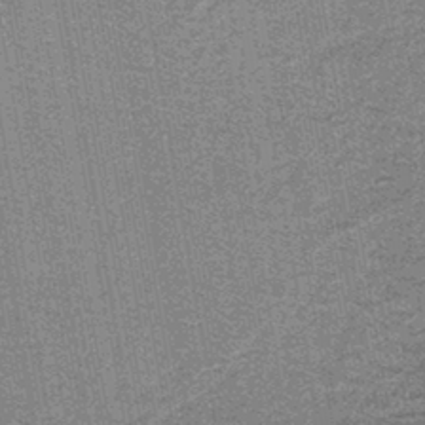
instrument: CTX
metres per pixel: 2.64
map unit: lHb
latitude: -42.9730
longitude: 54.9353
